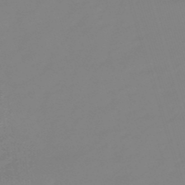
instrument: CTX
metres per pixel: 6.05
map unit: lHb
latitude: -49.6722
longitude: 81.5588
